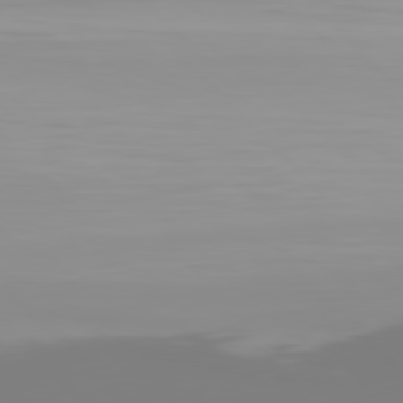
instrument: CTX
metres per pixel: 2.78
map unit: Hpe
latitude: 77.7260
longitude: -136.3845
